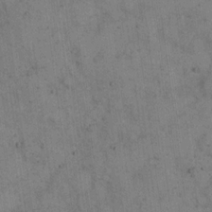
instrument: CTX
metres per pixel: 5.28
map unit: eHh
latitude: 15.5938
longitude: -63.1781
